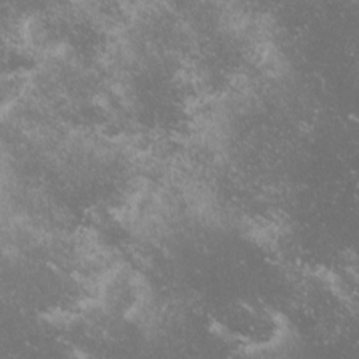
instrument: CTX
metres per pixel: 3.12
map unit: lHvf
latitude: -14.1039
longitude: -99.7827
